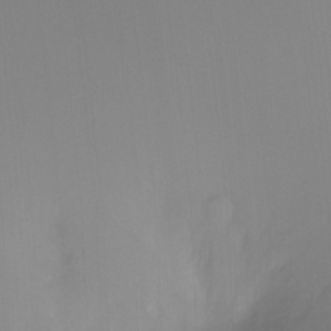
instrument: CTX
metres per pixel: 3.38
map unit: Ht
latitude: -11.6344
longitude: -46.1767
